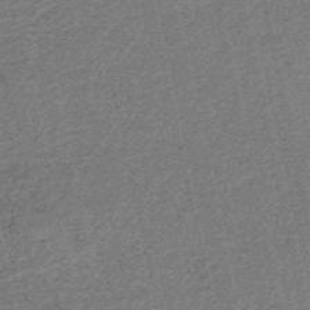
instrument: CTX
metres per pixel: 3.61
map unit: HNb
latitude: -51.9367
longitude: -51.2537
